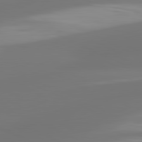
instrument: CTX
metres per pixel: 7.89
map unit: lApd
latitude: 81.3482
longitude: -165.4049
